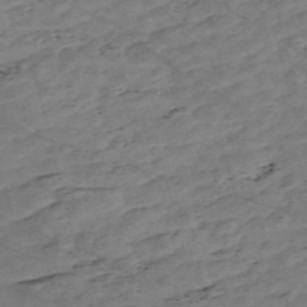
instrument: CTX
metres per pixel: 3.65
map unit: Nve
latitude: -58.5384
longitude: 54.0472
